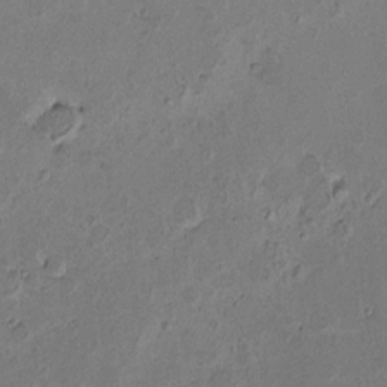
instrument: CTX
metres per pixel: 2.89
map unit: HNhu
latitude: 6.2334
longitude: 14.5007
